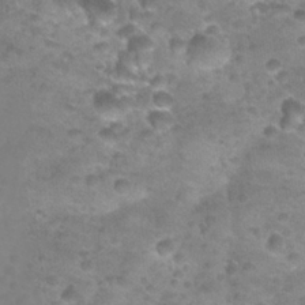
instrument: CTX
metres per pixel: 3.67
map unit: Nhu
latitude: 27.5749
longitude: -55.2537
